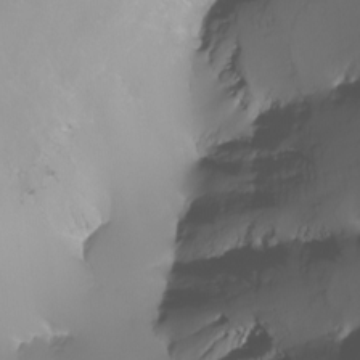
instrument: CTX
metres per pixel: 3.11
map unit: Nhu
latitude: -8.4818
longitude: -93.3481
